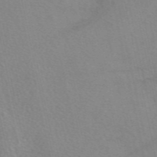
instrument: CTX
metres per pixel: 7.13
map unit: eAb
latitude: 49.7639
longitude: 106.5196
